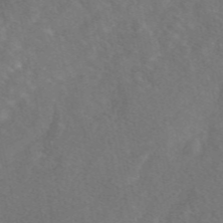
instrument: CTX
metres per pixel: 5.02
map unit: eAb
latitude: 48.2711
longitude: 118.5007
